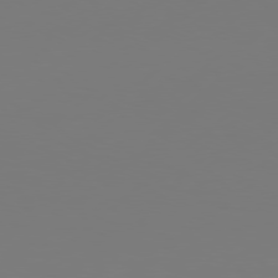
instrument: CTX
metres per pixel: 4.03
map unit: Hpe
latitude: 76.8569
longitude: -130.7247
